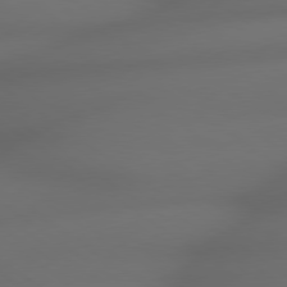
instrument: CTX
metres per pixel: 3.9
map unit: lApd
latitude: 79.0648
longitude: -165.4049
